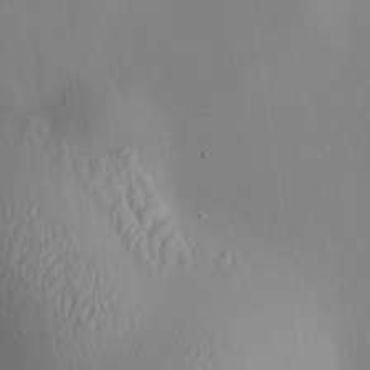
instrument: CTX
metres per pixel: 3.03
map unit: HNhu
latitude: 8.2334
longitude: 14.6519
